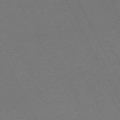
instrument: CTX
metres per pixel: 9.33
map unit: Hpe
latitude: -71.5966
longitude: 8.7274
